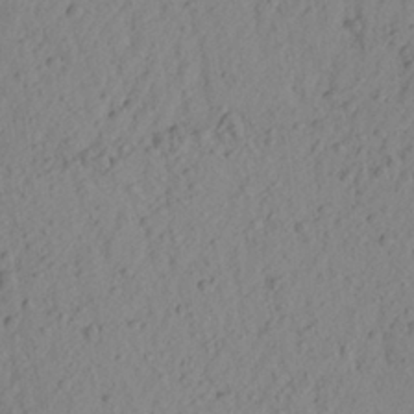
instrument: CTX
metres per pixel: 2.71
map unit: Aa
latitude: 23.1403
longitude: -149.1592
